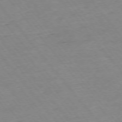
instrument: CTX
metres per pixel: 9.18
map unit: Ap
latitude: -75.4077
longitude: -81.4993
